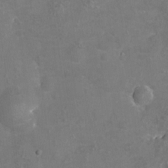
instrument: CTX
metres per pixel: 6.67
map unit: eHh
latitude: -11.4266
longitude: -62.3656
